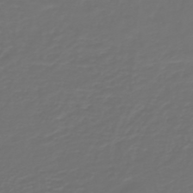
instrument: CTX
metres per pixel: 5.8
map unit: HNb
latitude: -47.3887
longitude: 54.8219
